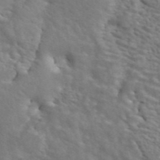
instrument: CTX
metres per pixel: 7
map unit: ANa
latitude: 44.7813
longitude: 28.4062
